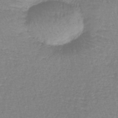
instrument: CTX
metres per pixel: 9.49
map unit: lHb
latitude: -41.1620
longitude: 65.4455
